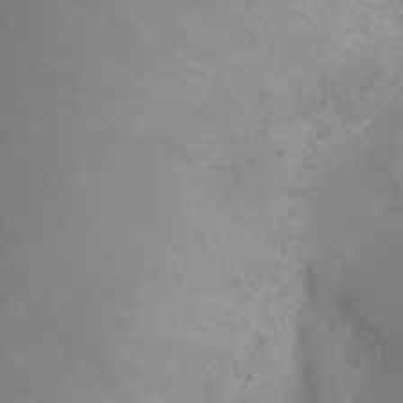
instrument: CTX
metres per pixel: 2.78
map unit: Ht
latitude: 1.0647
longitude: -21.3293
